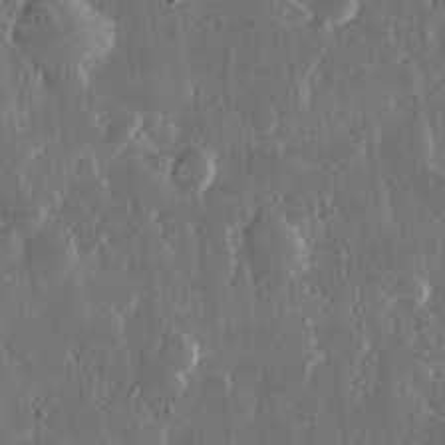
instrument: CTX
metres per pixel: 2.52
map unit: lHvf
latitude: 31.2348
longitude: -91.6505
